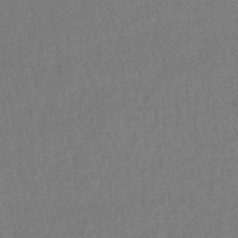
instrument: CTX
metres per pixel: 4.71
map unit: lHb
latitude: -35.9367
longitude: 68.7652
